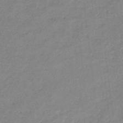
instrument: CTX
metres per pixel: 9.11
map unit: eHb
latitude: -37.9178
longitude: 78.5007
